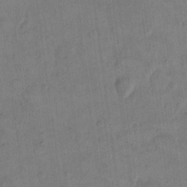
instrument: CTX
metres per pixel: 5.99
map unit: eHh
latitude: 14.3657
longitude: -66.2900
